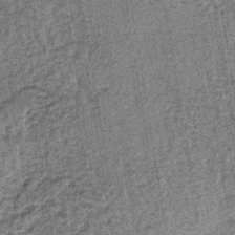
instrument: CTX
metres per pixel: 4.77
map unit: lHb
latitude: -38.4251
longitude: 64.1417
